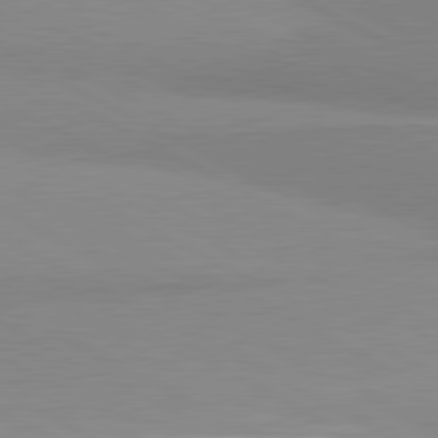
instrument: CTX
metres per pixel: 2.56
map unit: lApd
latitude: 80.9892
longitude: -179.9150
